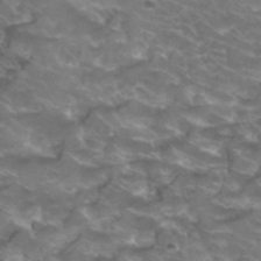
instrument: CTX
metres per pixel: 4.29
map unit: Hto
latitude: 33.0458
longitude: -43.4993
